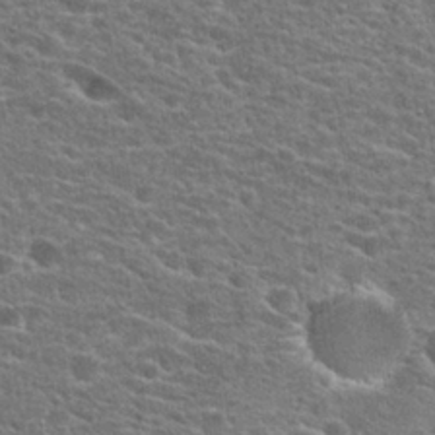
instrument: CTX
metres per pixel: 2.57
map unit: Hto
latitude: 25.0836
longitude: -47.1592
